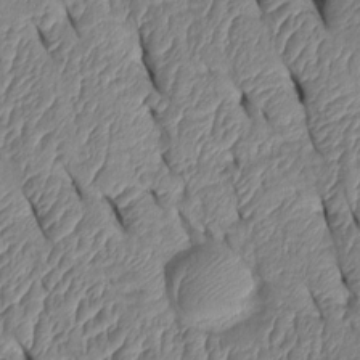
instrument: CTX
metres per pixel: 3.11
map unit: Htu
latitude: 1.5182
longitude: 148.8597
